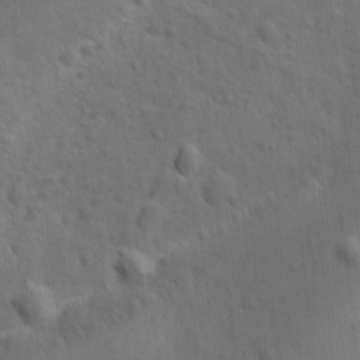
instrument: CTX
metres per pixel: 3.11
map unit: Ave
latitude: -9.7855
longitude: -119.4993
